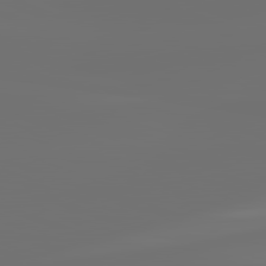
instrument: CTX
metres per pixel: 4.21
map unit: lApd
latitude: 82.2333
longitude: -155.1403
